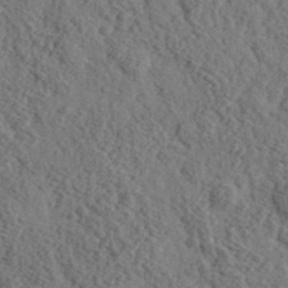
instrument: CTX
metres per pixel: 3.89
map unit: eHh
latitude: 36.0633
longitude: -80.0633
